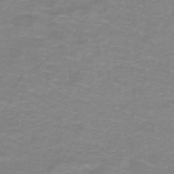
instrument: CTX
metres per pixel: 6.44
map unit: lHb
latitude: -41.8611
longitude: 56.1983
